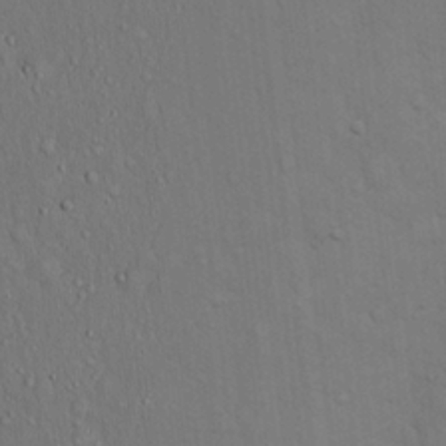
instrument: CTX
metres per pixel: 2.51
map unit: Hto
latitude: 14.8002
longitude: -57.8583
